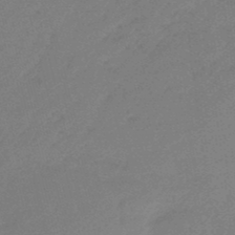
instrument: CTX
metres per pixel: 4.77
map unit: eHb
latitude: -46.4818
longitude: 86.9731
